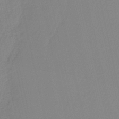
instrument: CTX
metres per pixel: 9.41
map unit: HNb
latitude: -36.7841
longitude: 56.4251
